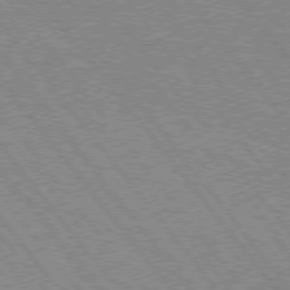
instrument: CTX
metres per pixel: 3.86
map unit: Hpe
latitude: 75.2159
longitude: -149.8772
